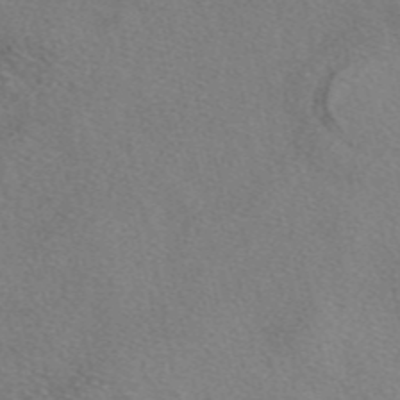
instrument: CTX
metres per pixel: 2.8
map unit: eAb
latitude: 48.0633
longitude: 113.6722
